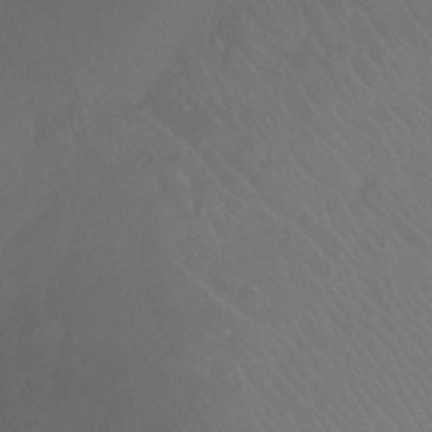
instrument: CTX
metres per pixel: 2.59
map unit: Ht
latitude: -2.3873
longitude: -17.8772
